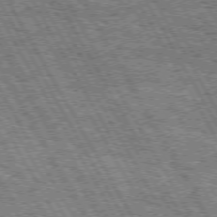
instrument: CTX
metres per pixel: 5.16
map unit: Hpe
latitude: 73.2348
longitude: -125.4615
